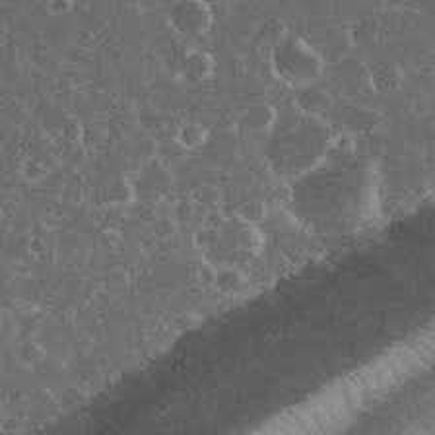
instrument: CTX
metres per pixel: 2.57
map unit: eHh
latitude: 33.9906
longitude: -61.6694
